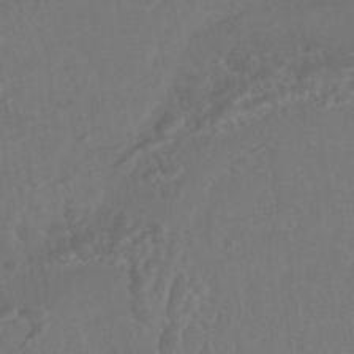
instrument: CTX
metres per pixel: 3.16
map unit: HNhu
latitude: -43.4643
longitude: 94.5573
